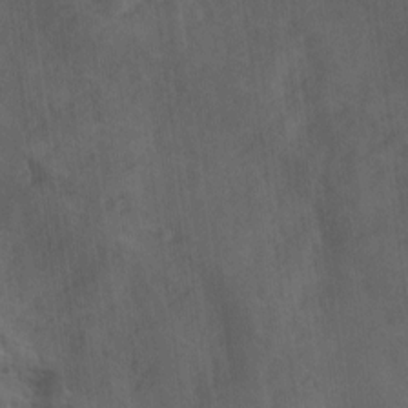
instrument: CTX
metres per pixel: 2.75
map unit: Ave
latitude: 18.2900
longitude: -131.8206
